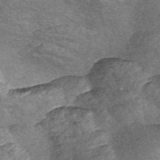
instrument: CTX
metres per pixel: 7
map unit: Nve
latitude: -57.3321
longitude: 57.7666
